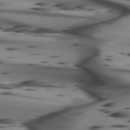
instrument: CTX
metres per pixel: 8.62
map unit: lApd
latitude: 74.3656
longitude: -64.7624
